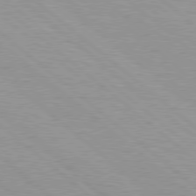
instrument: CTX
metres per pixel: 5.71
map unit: Hpe
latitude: 78.6491
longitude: -140.3089
